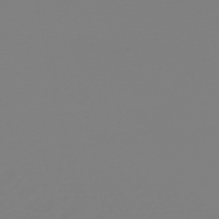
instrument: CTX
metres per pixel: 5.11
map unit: HNb
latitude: -52.6140
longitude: -38.4979
